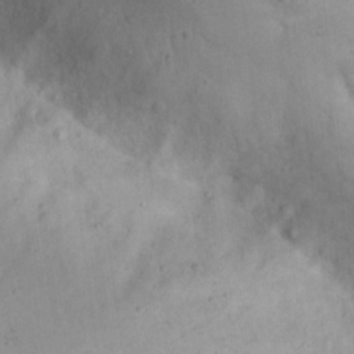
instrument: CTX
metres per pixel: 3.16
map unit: eHh
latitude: 20.4223
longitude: -64.7624
